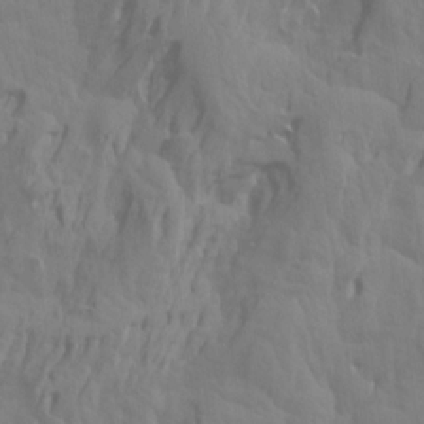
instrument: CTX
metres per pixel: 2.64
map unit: Aa
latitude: 18.0822
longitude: -143.8961
